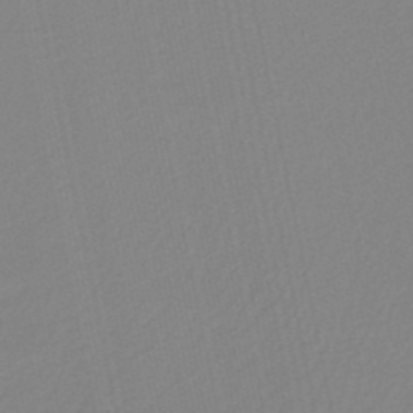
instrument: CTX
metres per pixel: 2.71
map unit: HNb
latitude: -49.2376
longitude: 59.0108
